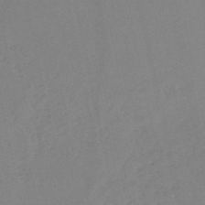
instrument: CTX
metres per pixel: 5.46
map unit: HNb
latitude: -52.8030
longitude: -42.5168
